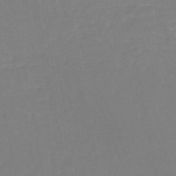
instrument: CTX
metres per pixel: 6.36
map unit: HNb
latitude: -50.5763
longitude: -53.5938
